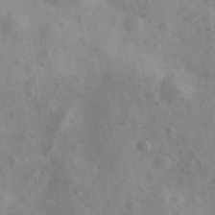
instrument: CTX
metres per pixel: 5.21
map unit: Ave
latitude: 39.0269
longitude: -107.0836
